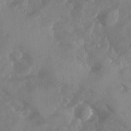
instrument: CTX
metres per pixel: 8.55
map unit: Ave
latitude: -10.2740
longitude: -118.1389
